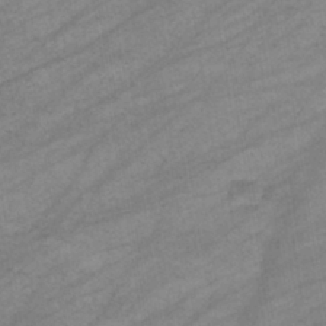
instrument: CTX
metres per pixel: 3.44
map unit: eHb
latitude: -39.0676
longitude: 81.6722
